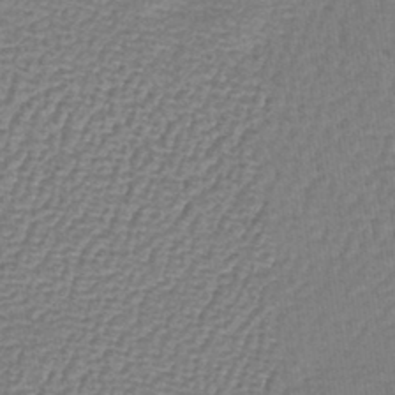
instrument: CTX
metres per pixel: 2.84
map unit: lHb
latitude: -43.4643
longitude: 78.8030
